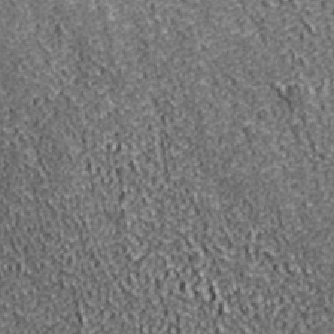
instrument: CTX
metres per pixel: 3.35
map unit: ANa
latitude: 39.1781
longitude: -91.5749
